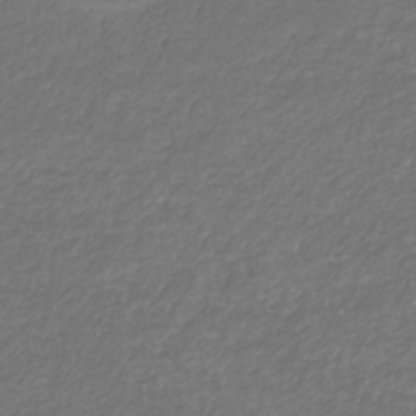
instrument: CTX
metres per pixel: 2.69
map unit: eHb
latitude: -32.8219
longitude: 70.1606
